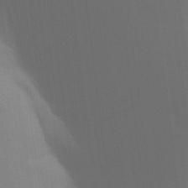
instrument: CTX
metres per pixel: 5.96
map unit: Aa
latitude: 30.1011
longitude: -134.9513
